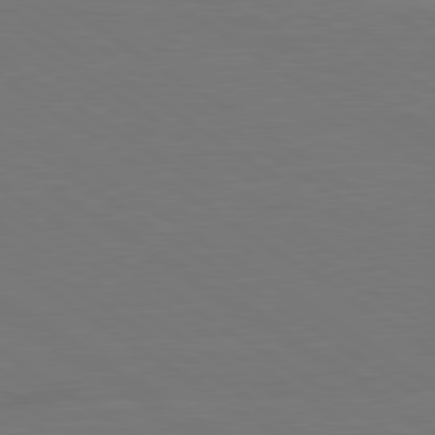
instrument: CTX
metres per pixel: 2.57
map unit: lApd
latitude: 79.7450
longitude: 162.8030
